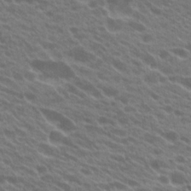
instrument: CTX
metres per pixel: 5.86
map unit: Hto
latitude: 23.0647
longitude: -37.7072
